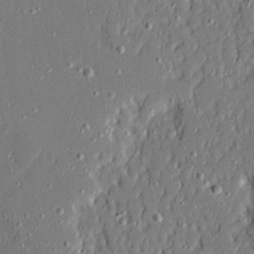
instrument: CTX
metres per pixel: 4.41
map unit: Ave
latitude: 20.9325
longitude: -128.2900
